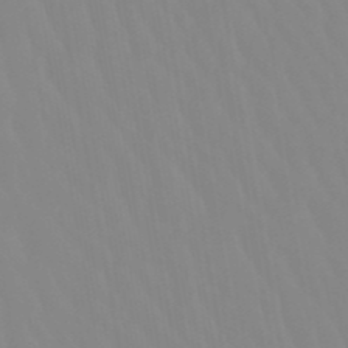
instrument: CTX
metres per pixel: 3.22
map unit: lHb
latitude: -49.1431
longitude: 74.3496
